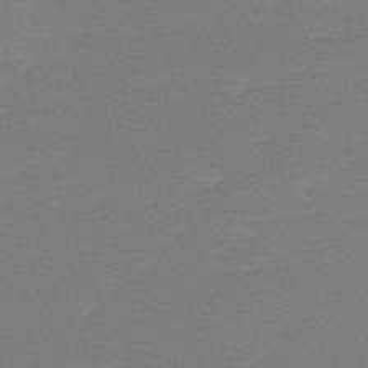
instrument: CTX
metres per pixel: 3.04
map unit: lHb
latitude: -44.9353
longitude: 63.7666
